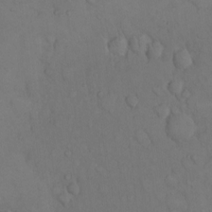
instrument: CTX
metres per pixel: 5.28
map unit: Hto
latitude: 11.1970
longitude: -61.2726
